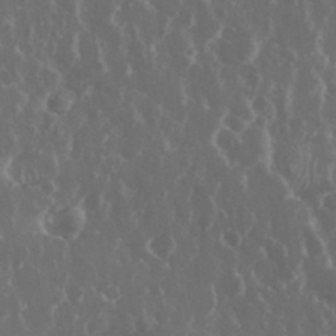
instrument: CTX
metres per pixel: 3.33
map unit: eHh
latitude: 34.1955
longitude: -58.9892
